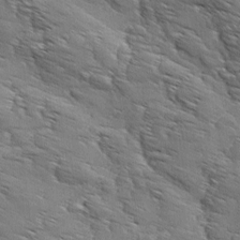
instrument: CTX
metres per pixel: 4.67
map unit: Ave
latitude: 11.9717
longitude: -105.9150
